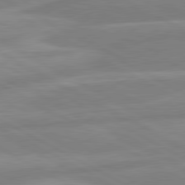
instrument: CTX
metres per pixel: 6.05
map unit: lApd
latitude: 80.7813
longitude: -168.5168
